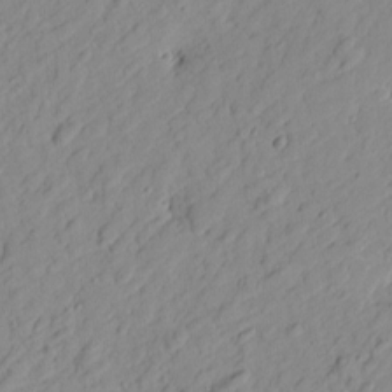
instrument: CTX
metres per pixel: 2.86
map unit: Htu
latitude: -0.1417
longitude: -175.2537
